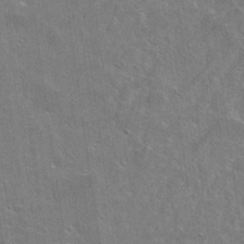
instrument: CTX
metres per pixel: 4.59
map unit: Hto
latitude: 26.3467
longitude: -43.1592
